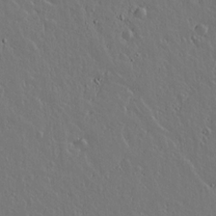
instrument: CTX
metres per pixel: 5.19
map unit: lAvf
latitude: 15.5372
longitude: -126.6491
